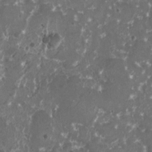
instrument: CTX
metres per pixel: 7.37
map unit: HNhu
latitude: 1.3103
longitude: 6.5951
